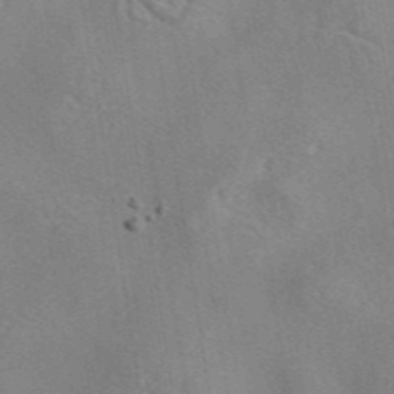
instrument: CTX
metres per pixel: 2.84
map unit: eAb
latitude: 45.1781
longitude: 109.8044
